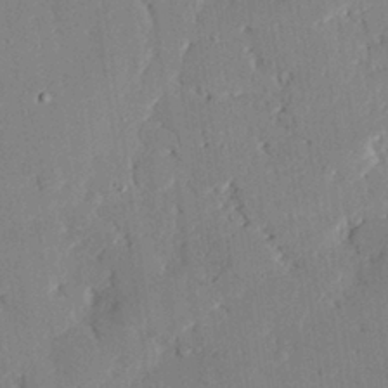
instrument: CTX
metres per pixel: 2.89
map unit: eHh
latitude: 28.1767
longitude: -81.1781
